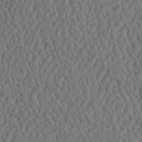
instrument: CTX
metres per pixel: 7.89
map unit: eHh
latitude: -3.0297
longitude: 15.3321
